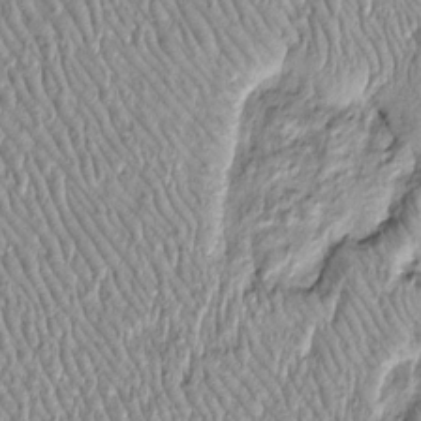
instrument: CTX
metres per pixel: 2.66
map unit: Htu
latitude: -4.5762
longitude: 159.5588
